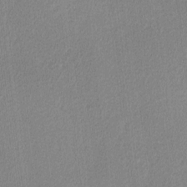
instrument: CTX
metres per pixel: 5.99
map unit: lHvf
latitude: -12.4062
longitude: -100.8569
